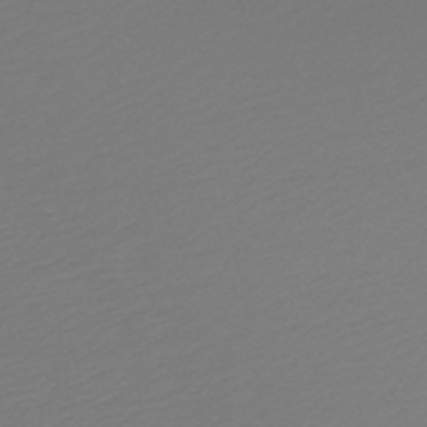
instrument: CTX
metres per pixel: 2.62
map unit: HNb
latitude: -47.9367
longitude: 60.4440
